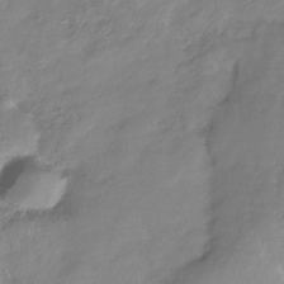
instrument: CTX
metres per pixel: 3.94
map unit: Nhe
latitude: -32.4629
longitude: -92.1577
